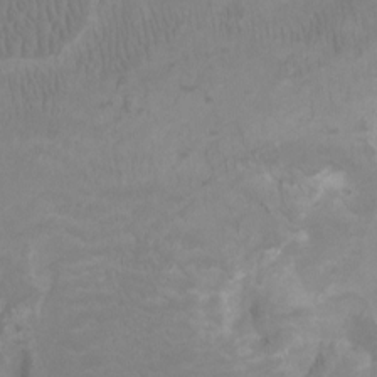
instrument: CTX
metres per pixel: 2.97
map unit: Ht
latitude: -2.7463
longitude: -17.8772
